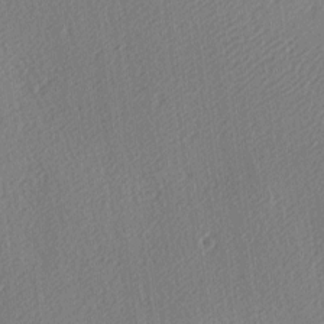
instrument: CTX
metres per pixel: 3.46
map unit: lAa
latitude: -9.5777
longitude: -127.5182
